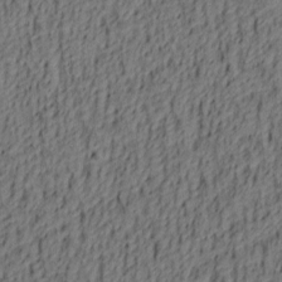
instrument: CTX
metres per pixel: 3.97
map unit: lAa
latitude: 4.6490
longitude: -114.5356
